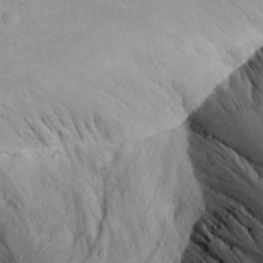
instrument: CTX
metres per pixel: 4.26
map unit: Aa
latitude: 16.8569
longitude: -144.2900
